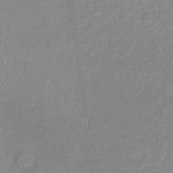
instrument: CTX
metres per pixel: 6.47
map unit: lHb
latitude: -35.4832
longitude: 68.7841
